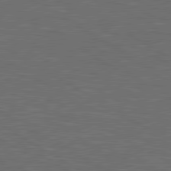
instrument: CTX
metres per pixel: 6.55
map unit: lApd
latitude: 80.5357
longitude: 117.9745
